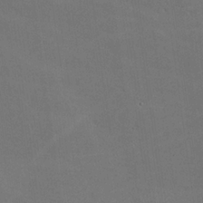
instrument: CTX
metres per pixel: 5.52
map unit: lHvf
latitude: -9.3887
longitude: -102.3089
